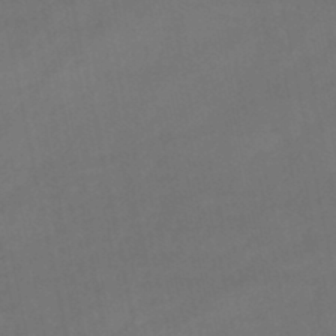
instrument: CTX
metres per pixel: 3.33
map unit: lHb
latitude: -46.1417
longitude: 61.1431
